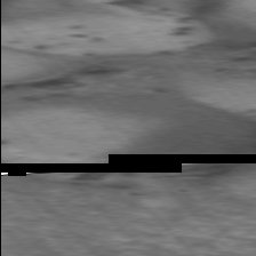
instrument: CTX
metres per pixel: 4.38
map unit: lApd
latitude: 77.1781
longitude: -49.9906
